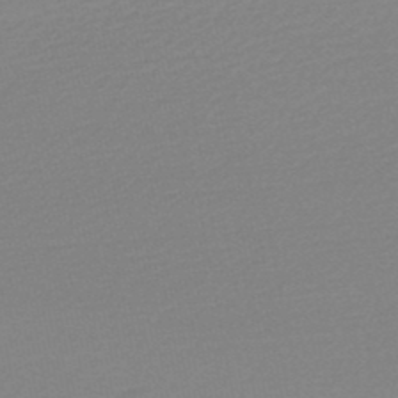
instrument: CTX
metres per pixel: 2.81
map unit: lHb
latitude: -48.4251
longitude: 65.5777
